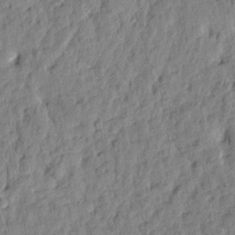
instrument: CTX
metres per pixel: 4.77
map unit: Htu
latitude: 1.3292
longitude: -179.8584
